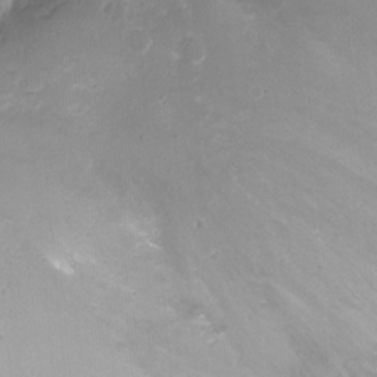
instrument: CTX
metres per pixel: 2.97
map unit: Nhu
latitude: -11.8422
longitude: -34.8002
